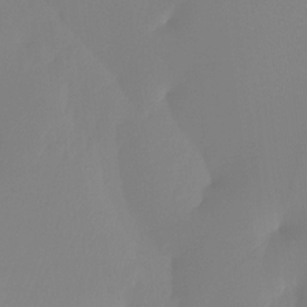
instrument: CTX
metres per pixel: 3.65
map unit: Ht
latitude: -13.0487
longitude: -49.8583
